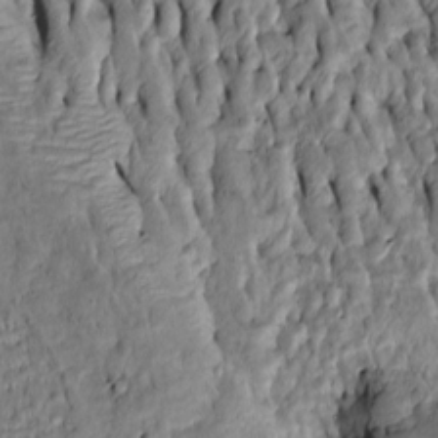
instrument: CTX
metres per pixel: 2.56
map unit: Htu
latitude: -7.5021
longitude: 144.5763
